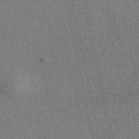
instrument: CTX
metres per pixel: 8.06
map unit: eAb
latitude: 48.3089
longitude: 106.4251
